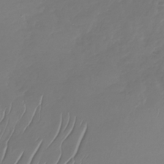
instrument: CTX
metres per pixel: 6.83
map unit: Nhu
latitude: -30.1794
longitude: -59.2348
